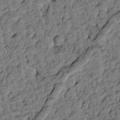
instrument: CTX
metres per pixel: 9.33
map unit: Htu
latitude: -3.0297
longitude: 173.5966
